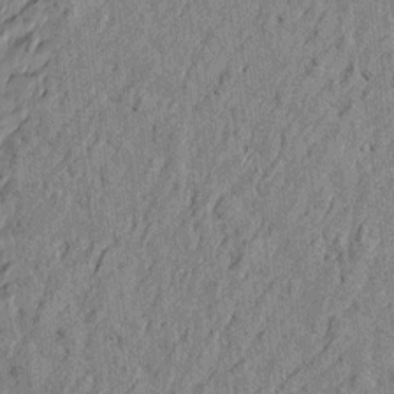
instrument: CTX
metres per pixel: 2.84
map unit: Htu
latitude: -7.0675
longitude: 178.0850
